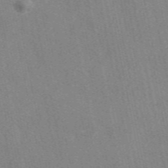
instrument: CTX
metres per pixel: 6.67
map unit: eAb
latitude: 49.9717
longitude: 116.5951
